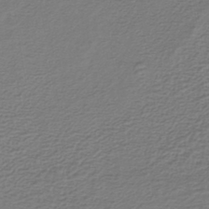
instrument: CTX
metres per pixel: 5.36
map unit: lHb
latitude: -43.0864
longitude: 71.3321
